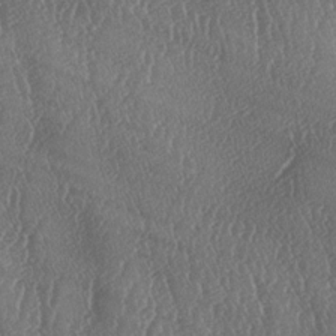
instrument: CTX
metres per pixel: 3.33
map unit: lAa
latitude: -7.3698
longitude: -129.4615
